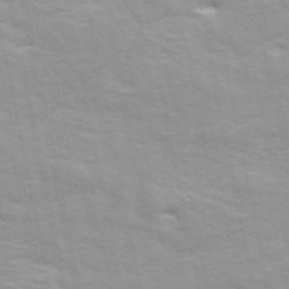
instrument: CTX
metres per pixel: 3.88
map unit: ANa
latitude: 48.7813
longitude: -76.8947
